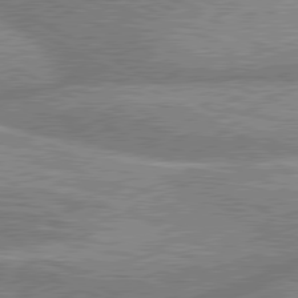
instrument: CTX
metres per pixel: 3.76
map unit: lApd
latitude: 80.3845
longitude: -167.3481
